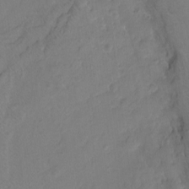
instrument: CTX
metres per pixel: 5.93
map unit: Nhu
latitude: -17.3699
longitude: -47.8017
